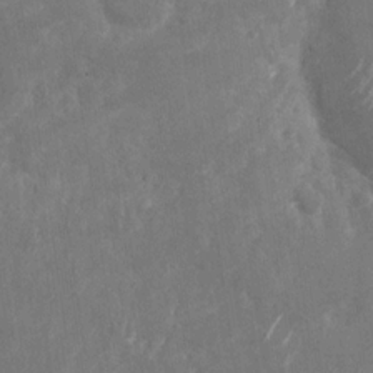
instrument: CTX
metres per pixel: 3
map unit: Nhu
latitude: -28.5763
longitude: -76.4034
